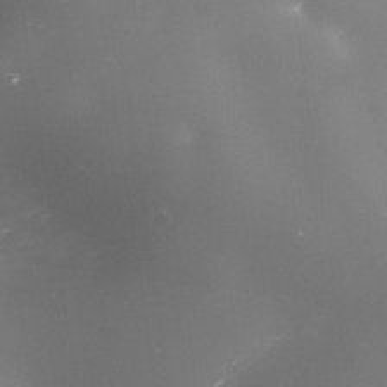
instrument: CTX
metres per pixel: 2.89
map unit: Nhe
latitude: -35.7478
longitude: -90.8947
